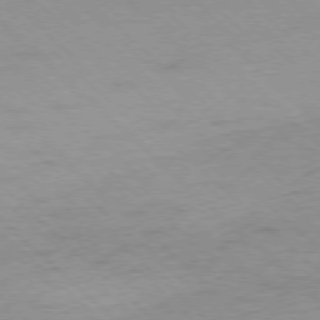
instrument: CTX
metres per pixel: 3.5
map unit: Ap
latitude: -77.5021
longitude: -84.5357
